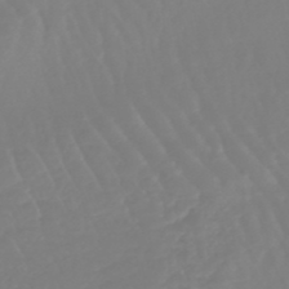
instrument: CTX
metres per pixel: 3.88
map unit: eHb
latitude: -45.8989
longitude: 79.2754
